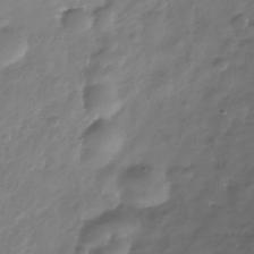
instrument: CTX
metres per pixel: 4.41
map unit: Nhe
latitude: -34.8408
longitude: -88.7625
